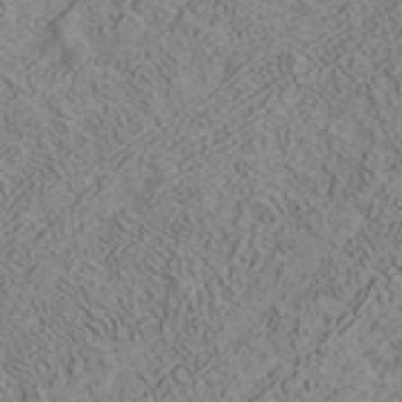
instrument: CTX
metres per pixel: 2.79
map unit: ANa
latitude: 41.2536
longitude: 33.0865
